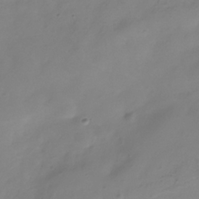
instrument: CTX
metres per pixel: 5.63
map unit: Hve
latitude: -33.6722
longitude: 91.5022
